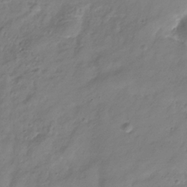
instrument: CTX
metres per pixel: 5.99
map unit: Hve
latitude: -32.9542
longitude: 90.5763
